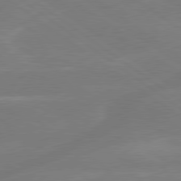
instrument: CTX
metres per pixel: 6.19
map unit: lApd
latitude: 79.4616
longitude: -141.6316
